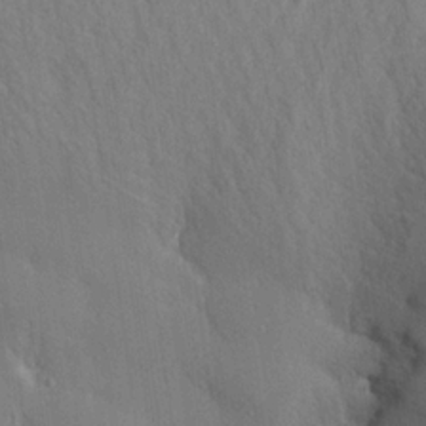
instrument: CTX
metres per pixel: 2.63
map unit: Aa
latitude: 20.0633
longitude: -141.5749
